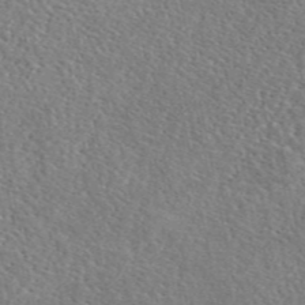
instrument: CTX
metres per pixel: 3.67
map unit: eAb
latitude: 45.6694
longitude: 111.5399
